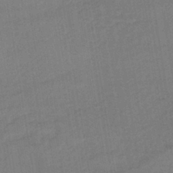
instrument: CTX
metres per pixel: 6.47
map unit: lHb
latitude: -41.5777
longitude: 67.7855
